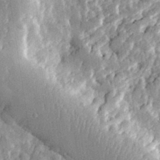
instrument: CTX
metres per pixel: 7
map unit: eHh
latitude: 32.2334
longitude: -79.8017
